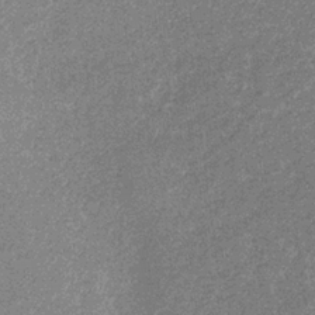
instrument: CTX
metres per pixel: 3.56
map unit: eHb
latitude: -31.7099
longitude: 68.8408
